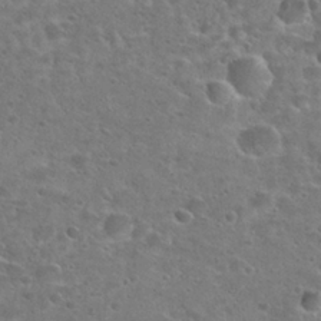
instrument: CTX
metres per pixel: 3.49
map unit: Hto
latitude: 25.6882
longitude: -49.3482
